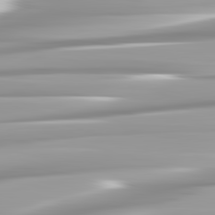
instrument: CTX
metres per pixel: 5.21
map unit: lApd
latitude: 82.6301
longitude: -138.2333
